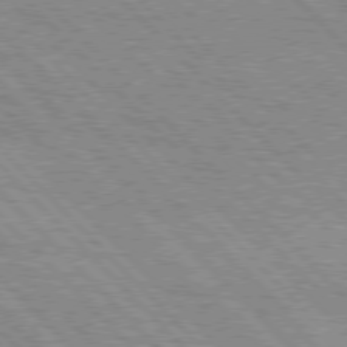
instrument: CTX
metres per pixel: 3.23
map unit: lApd
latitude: 76.5923
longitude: -73.3860
